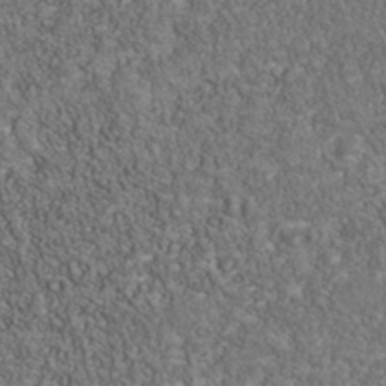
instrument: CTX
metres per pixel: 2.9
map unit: Nhu
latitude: -39.9745
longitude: -85.0836
